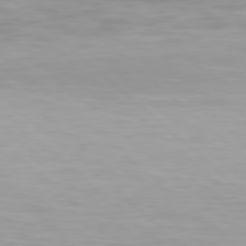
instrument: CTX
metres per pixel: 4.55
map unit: Hpe
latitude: 78.1578
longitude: -170.5546
